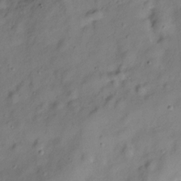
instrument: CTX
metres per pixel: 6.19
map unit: Hve
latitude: -28.9542
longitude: 93.1998
